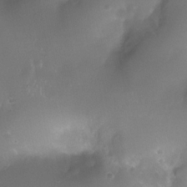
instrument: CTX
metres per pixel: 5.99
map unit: Nhe
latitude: -35.7100
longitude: -131.1026
